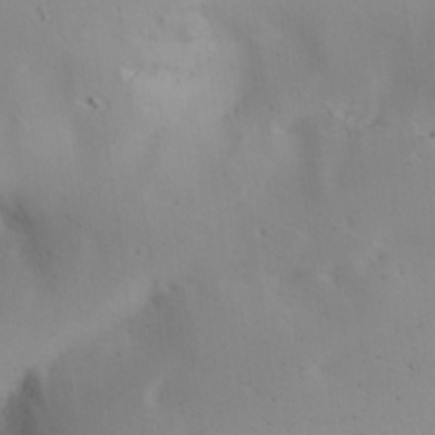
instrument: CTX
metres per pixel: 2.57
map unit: lAa
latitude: 19.8016
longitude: -138.3845
